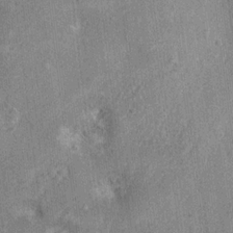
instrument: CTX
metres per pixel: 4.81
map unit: Ht
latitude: 3.1781
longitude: -19.3481
